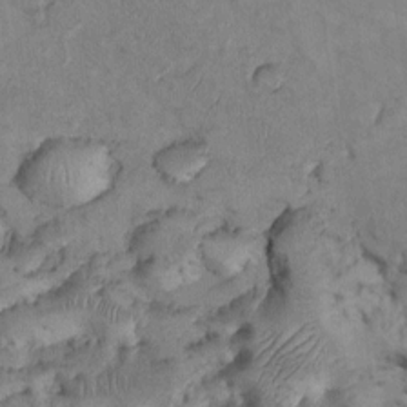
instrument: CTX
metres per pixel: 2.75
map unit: Nhu
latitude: 9.1025
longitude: -25.2725
